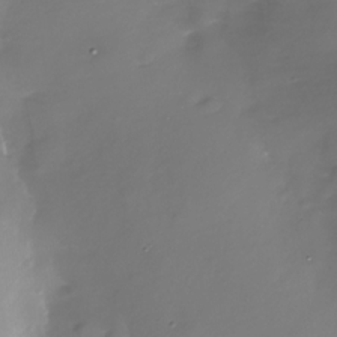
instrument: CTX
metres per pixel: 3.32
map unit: Nhu
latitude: -29.6911
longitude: -77.8205
